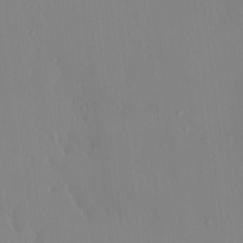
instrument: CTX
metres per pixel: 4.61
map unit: HNhu
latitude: 5.4048
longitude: 1.7289
